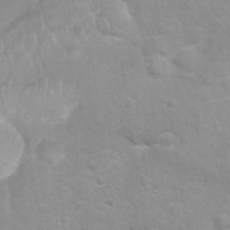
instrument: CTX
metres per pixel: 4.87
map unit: Nhu
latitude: 26.8947
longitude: -62.5168
